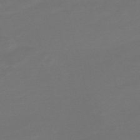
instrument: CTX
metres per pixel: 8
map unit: Nve
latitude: -58.2172
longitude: 56.6140
